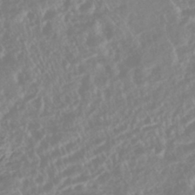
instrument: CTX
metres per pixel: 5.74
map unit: HNhu
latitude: -44.3306
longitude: 103.5588
